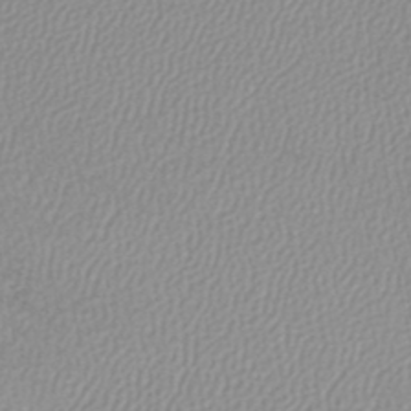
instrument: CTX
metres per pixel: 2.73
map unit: lHb
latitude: -45.0486
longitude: 73.9367
